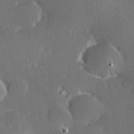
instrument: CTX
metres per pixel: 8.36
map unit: Hve
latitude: 27.5938
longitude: -93.7638
